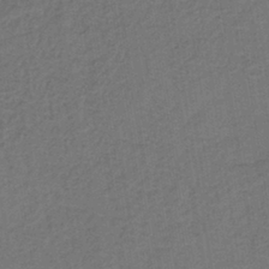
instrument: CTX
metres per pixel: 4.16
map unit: lHb
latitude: -39.2565
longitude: 63.4832
